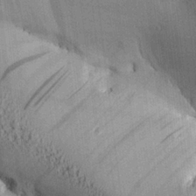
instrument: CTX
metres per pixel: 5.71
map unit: Aa
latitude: 25.9150
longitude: -134.6112
